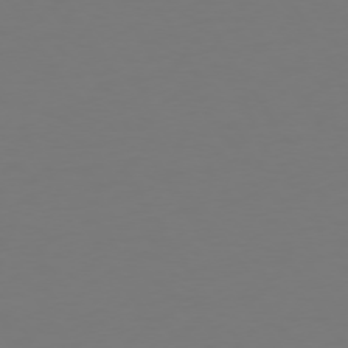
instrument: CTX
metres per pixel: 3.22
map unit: Hpe
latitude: 73.1404
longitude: -122.4223
